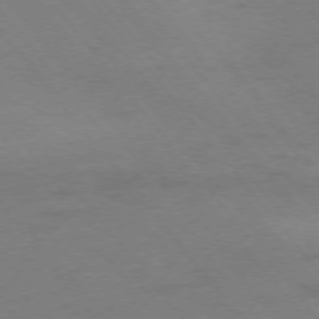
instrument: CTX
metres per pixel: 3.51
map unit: Ap
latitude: -75.7478
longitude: -70.9325
